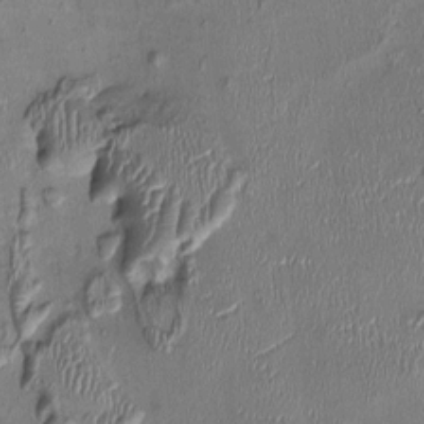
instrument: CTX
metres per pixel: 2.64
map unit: Ht
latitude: -0.9542
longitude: -14.1389
